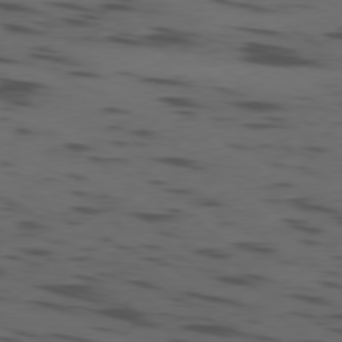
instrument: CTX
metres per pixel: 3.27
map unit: Ap
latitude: -79.5777
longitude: -62.2145
